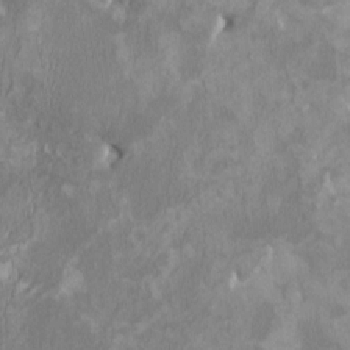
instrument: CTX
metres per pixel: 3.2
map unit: HNhu
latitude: 3.2915
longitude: -3.8205
